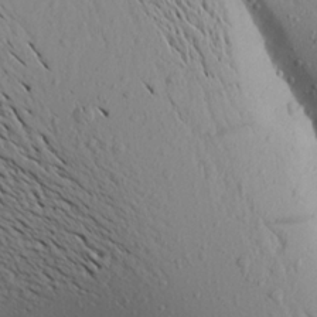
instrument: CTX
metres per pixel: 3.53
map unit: Aa
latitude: 19.2159
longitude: -148.2711
